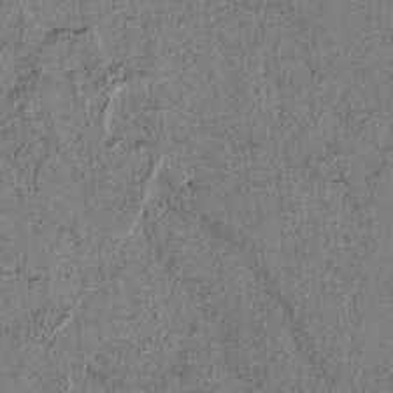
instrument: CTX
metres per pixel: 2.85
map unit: lAvf
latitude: 4.4034
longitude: 157.6155
